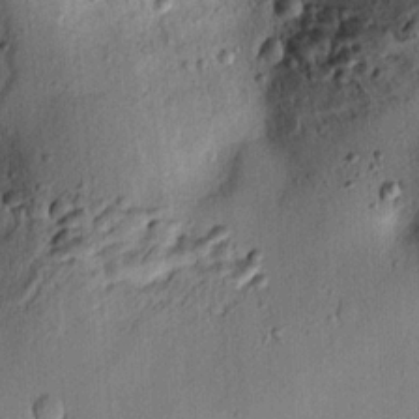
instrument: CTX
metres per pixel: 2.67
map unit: lAvf
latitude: 7.9717
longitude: 164.9353
